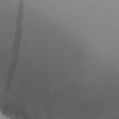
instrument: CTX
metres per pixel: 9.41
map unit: Aa
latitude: 26.9892
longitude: -132.0822
